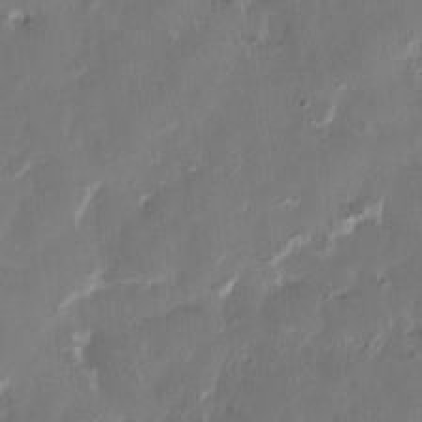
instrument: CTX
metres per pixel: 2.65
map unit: HNhu
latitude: 1.0080
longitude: -4.8947
